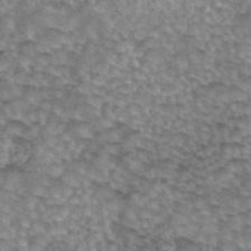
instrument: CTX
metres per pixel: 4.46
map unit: eAb
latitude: 44.2333
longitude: 105.3509
